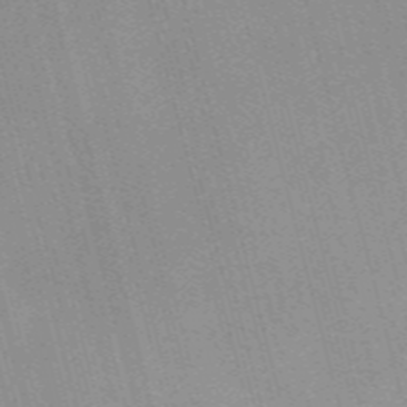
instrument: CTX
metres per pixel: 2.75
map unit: Nve
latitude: -57.7477
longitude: 62.5007
